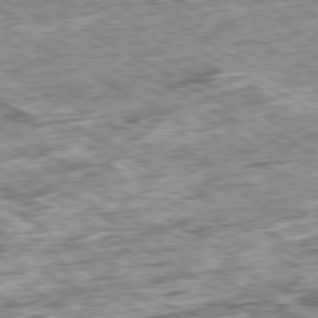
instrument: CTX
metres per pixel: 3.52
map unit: Ap
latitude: -80.2929
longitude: -89.3671
